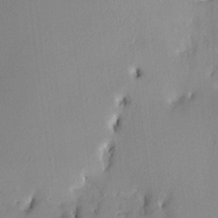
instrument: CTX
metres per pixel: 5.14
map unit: HNhu
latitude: 7.0269
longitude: 4.9163
